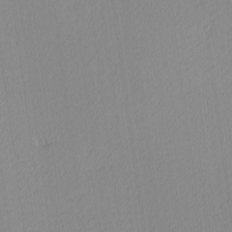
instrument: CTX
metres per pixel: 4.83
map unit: Ave
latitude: 3.2537
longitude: -114.8946
